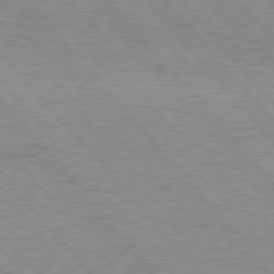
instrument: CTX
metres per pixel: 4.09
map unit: Hpe
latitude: 76.8569
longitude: -153.4049
